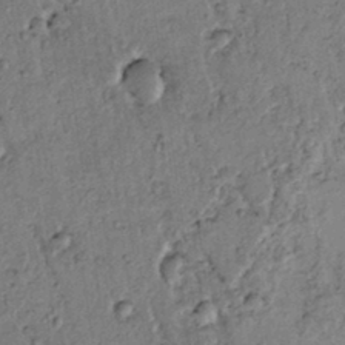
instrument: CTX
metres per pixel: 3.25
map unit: lAvf
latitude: 5.9339
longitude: 160.0850
